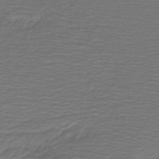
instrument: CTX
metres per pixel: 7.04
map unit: HNb
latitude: -42.7652
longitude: 51.6911
